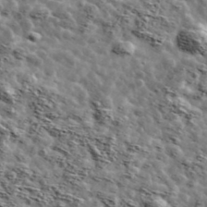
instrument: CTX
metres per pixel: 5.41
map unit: Ave
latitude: 42.6113
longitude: -107.2159
